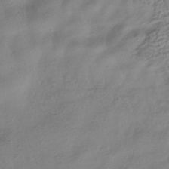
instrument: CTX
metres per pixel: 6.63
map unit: HNhu
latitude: -41.1431
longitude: 98.9730
